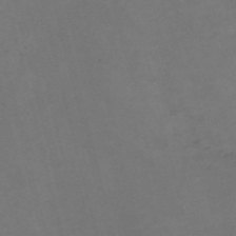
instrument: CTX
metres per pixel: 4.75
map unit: Nve
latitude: -57.2187
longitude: 52.8030
